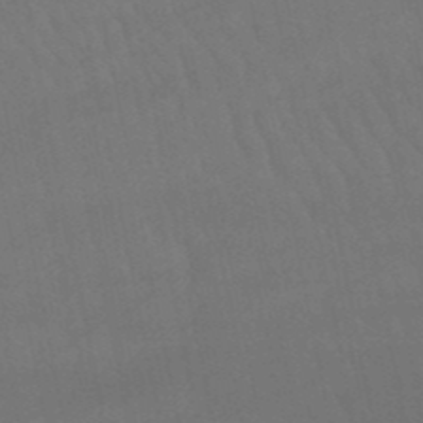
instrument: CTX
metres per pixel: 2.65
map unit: lHb
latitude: -49.7478
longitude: 75.9745
